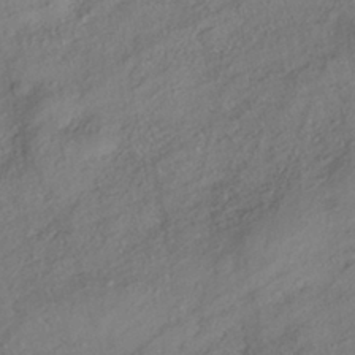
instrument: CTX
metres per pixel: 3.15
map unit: HNhu
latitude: -41.5966
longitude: 107.5210
